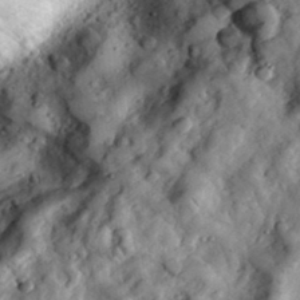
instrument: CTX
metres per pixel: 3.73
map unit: eHh
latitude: 34.6301
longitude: -68.7435
